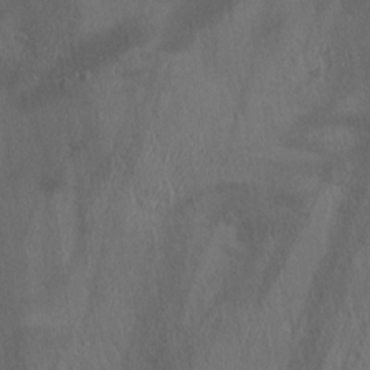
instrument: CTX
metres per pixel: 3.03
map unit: Ave
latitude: 22.4790
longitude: -136.4412
